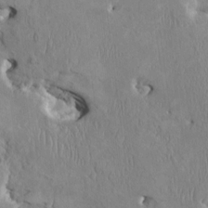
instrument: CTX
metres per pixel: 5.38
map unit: HNhu
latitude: 3.7449
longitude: -4.4412
